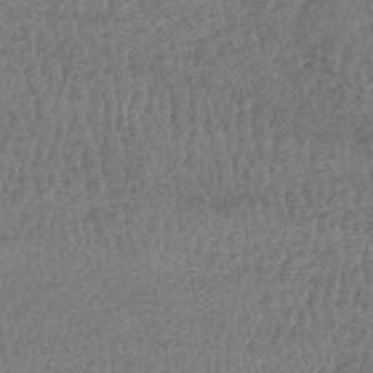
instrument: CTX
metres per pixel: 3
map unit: HNhu
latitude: -48.9920
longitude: 101.5777
